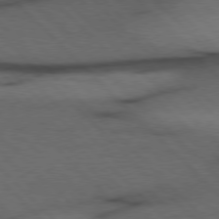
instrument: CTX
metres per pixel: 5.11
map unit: Hpe
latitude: 76.9324
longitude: -155.1403
